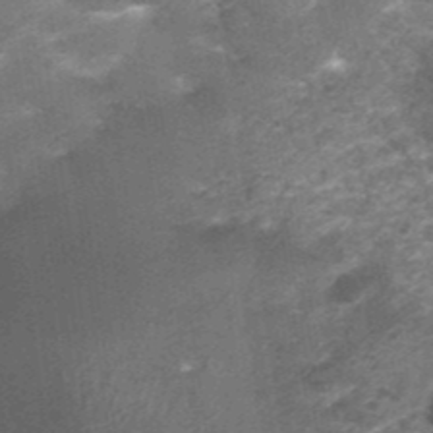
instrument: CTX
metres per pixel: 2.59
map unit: Nhu
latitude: 3.2726
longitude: -17.9150
